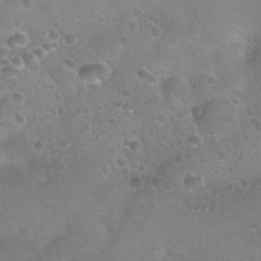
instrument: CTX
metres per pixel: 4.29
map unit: Nhu
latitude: 24.6112
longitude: -51.9339
